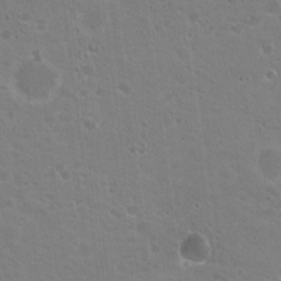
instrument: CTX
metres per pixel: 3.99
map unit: Nhu
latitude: 18.5356
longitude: -30.0444
